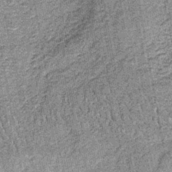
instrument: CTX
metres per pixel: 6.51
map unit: lHb
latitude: -38.6518
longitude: 64.8030
